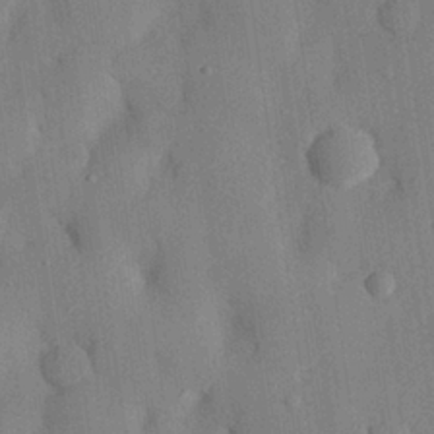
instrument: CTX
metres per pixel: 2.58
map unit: eHh
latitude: 27.1970
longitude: -76.6112
